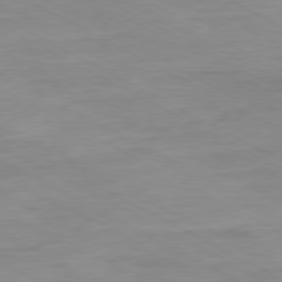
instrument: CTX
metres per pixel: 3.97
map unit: Ap
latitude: -80.3684
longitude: -76.7435
